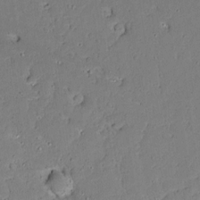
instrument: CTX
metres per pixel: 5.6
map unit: Aa
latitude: 12.8191
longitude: -139.8583
